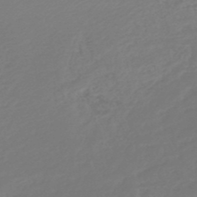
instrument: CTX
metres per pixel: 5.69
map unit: lHb
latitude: -47.7855
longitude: 66.2739
